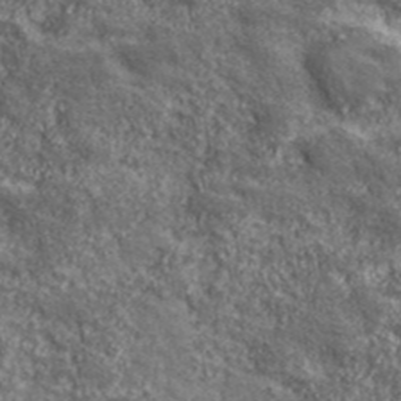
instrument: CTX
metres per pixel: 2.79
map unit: eHh
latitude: 43.4615
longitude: -88.7436
